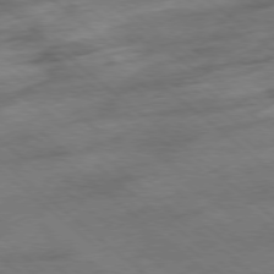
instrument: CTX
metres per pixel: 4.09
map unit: Hpe
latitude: -78.6896
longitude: -15.5372
